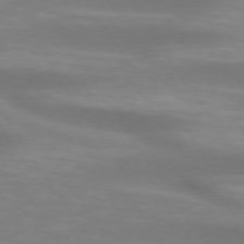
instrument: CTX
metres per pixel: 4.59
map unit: lApd
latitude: 73.9717
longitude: -53.9717
